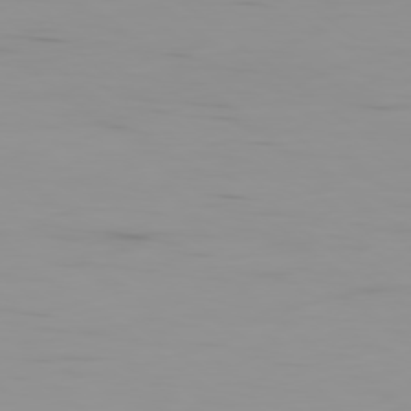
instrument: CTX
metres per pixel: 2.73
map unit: Ap
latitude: -79.4265
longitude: -71.1214
